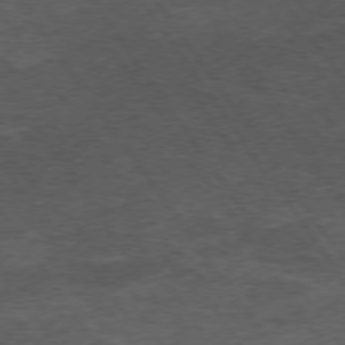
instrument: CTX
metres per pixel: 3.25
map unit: Hpe
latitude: 73.8395
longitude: -143.0836
